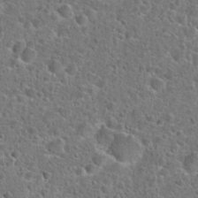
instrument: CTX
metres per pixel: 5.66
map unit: Hto
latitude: 24.0444
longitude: -48.1011
